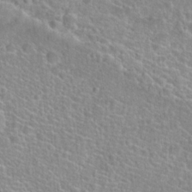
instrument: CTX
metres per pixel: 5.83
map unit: Hto
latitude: 24.7813
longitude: -48.5168
